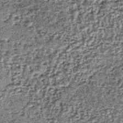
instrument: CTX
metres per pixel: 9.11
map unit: lHb
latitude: -37.8422
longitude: 64.9353
